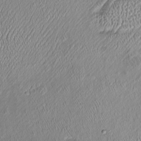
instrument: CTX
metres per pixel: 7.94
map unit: Htu
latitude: -6.4818
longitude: 157.6533
